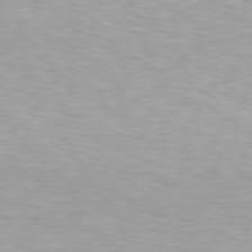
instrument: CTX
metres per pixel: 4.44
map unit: Hpe
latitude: 79.4994
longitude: -129.7072
